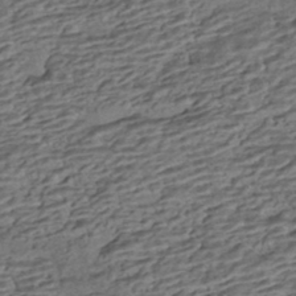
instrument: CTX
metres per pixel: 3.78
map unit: HNhu
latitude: -42.4440
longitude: 104.5007
